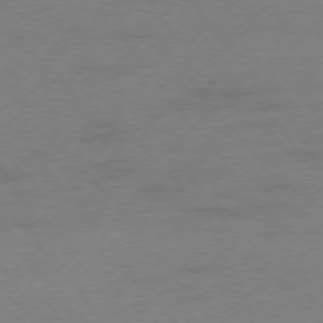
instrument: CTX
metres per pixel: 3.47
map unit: Ap
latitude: -75.8990
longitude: -73.0459
